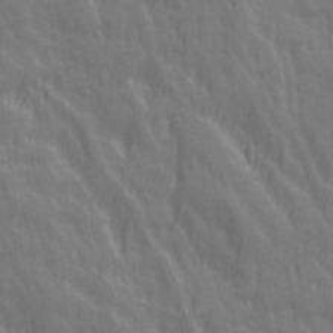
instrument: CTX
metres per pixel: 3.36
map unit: Ave
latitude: 20.3656
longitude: -134.1200
